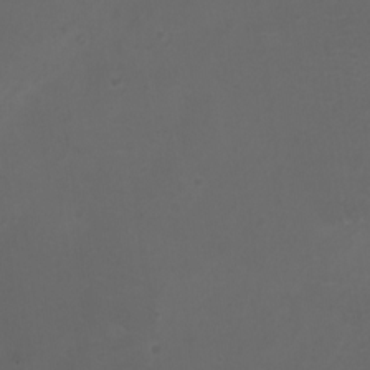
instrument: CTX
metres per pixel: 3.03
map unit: HNhu
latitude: 8.5735
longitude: -1.3670
